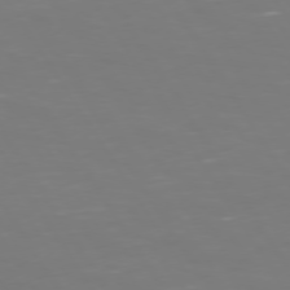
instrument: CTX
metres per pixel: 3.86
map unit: Hpe
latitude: 73.2915
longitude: -126.9136
